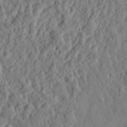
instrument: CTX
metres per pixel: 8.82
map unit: eHh
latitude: 28.3845
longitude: -76.2711
